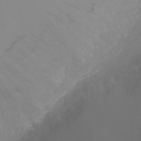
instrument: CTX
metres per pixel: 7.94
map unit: Ht
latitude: -6.2550
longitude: -27.0081
